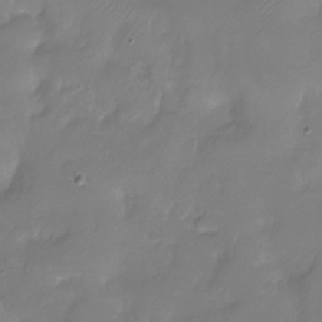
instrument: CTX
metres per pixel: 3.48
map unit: Nhu
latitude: -28.4818
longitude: -59.2915
